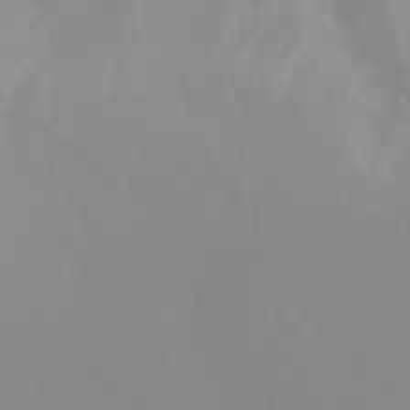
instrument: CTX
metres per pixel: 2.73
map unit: Nhu
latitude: -14.0283
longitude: -55.7827
